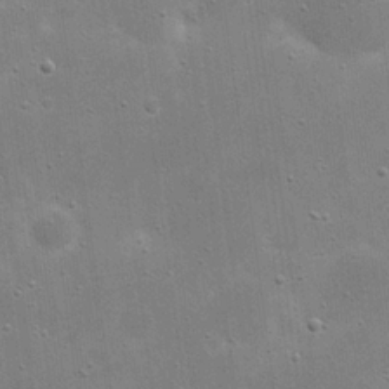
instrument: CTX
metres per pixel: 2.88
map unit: eHh
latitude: 21.1403
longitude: -66.9135
